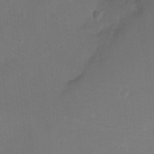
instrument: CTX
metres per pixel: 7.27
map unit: Hto
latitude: -3.8233
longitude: -36.0255
